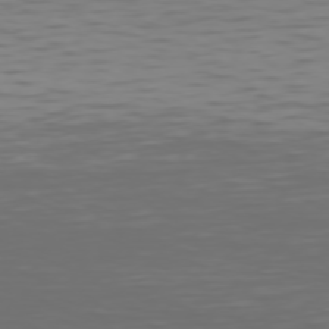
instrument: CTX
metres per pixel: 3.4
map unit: Hpe
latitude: 74.9892
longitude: -126.3467
